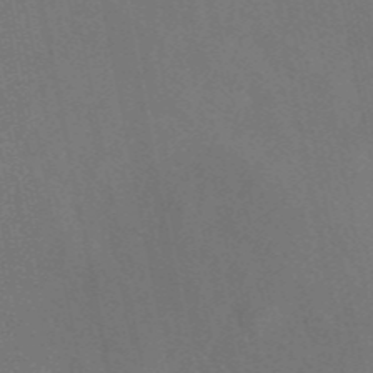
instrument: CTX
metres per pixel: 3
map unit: eAb
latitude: 47.2159
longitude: 117.0486
